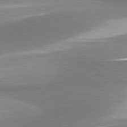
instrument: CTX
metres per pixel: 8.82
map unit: lApd
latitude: 81.2537
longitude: 167.4643
